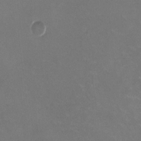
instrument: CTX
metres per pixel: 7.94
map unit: HNhu
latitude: -0.7086
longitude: -2.4601
